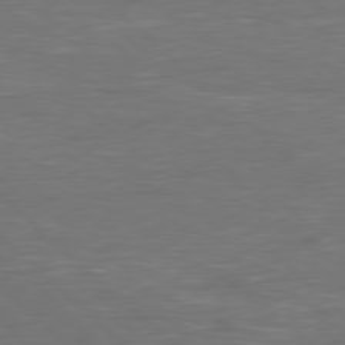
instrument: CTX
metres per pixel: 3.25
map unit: Hpe
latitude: 78.1956
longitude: -124.8002
